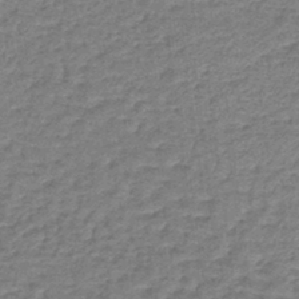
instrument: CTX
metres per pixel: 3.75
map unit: lHb
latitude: -43.6910
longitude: 66.7463
